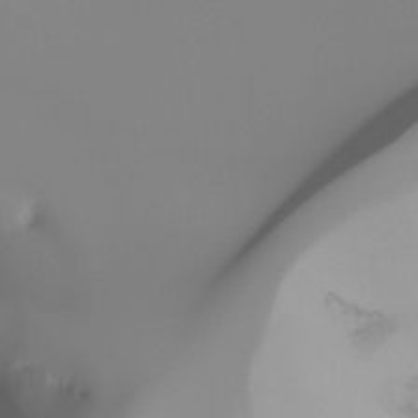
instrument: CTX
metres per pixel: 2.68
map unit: Ht
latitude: -16.9920
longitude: -46.9136
